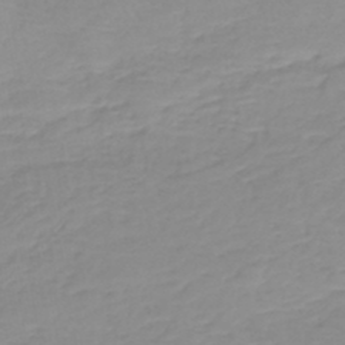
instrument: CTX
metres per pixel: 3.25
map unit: HNb
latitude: -44.8219
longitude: 54.2740
